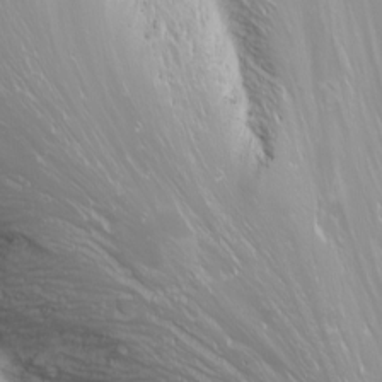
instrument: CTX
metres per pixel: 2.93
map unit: Nhu
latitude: -11.2187
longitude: -65.2159
